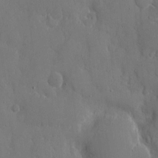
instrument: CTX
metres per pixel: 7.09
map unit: eHh
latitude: 6.8380
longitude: -68.3656
